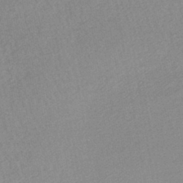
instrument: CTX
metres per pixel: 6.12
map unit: lHb
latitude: -42.2928
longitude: 73.2943
